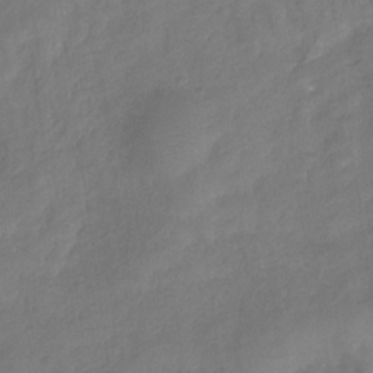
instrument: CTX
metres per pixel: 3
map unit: HNhu
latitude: -28.1984
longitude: 74.7464
